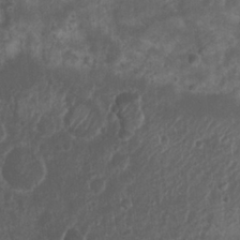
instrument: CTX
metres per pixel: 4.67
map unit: Nhu
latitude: 6.8191
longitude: -21.0269
